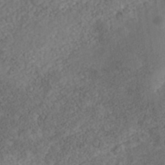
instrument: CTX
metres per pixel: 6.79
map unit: Nhe
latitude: -40.3873
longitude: -100.2145
